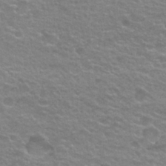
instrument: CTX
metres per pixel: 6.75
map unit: Nhu
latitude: 27.3293
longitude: -53.0648
